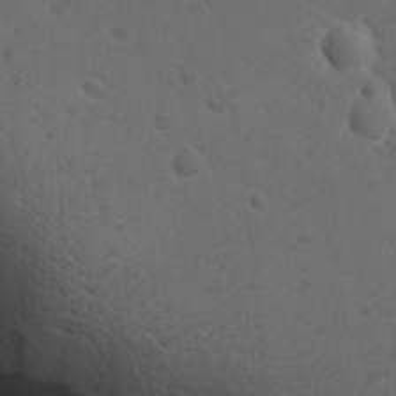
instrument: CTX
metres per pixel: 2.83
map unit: lAvf
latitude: -9.9178
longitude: -121.0837
